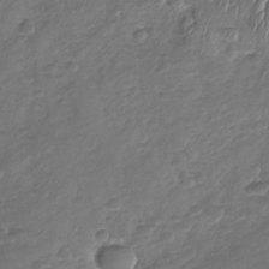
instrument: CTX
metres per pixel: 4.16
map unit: Nhu
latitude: -30.6329
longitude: -61.2348
